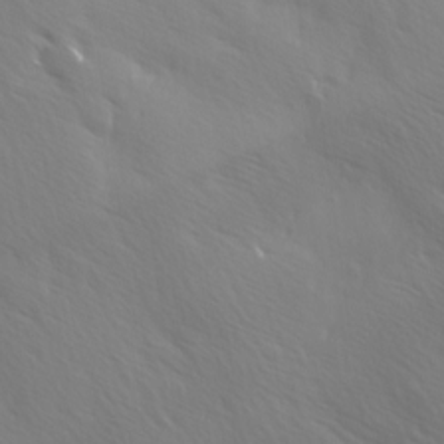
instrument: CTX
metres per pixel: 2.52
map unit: Ave
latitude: 1.5371
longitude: -113.3104
